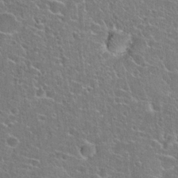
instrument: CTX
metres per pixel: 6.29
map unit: Hto
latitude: 22.9136
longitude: -44.7813
